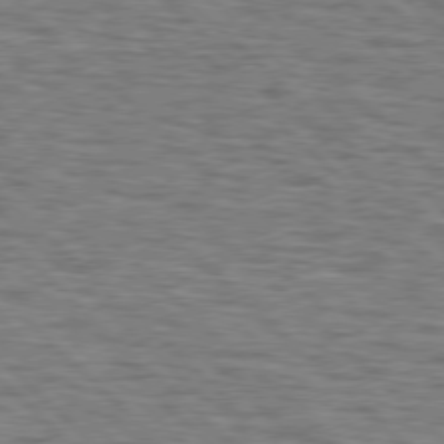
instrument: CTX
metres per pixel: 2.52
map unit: lApd
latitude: 77.1592
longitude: -71.1781
